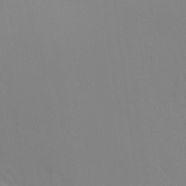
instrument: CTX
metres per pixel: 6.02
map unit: Ht
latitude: -8.4818
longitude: -34.8002
